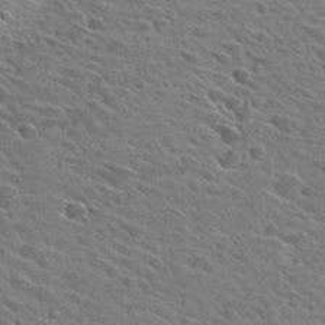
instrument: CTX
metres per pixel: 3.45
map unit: Hto
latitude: 28.3278
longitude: -42.9514
